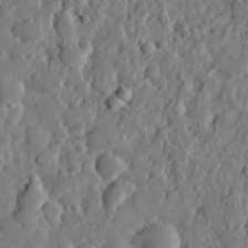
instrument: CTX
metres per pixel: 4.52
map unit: eHh
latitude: 27.3671
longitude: -77.5749
